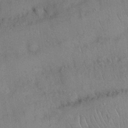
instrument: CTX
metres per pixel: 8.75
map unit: Nhu
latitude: 27.1403
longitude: -68.7813
